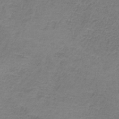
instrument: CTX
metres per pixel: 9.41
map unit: HNb
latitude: -35.1431
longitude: 53.2187
